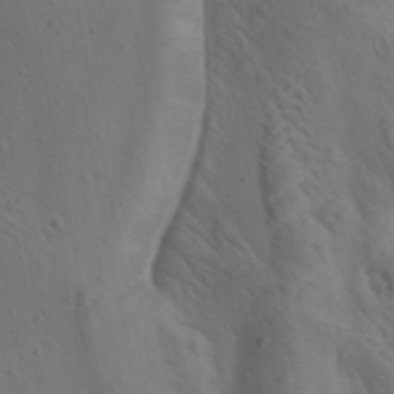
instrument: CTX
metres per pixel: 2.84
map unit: lAa
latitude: 22.4790
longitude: -138.4601
